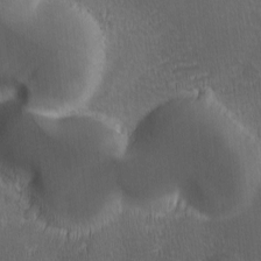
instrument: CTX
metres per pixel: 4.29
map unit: Ave
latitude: -0.3307
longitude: -113.4804
